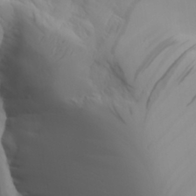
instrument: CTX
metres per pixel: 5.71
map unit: Aa
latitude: 27.6505
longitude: -132.8947
